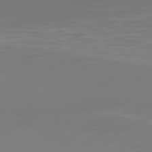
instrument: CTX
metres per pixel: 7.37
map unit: Hpe
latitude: 76.6679
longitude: -134.7435
